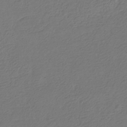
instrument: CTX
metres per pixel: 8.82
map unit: eHb
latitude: -30.0661
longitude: 67.4832
